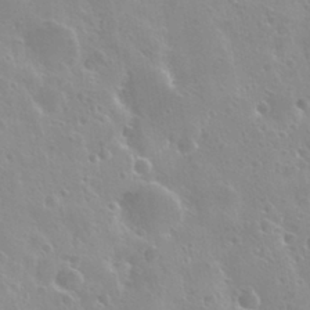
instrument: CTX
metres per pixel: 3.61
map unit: Nhu
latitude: 29.0647
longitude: -54.5923
